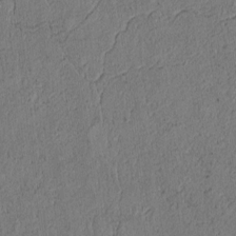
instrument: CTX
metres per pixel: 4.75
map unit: Htu
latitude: 3.8205
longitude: 151.0486
